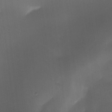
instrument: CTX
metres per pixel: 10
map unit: Ave
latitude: -10.4440
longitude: -122.6301
